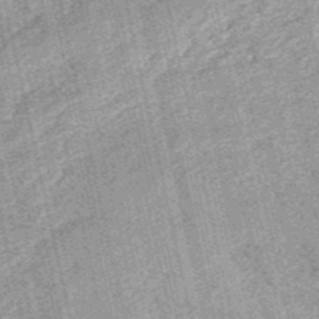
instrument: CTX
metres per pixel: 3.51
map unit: HNb
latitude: -53.0297
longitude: -38.5168
